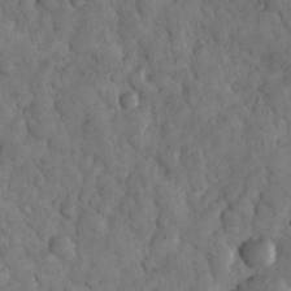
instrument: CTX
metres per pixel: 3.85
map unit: eHh
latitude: 32.5546
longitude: -69.1403
